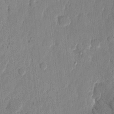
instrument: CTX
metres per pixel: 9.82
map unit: eHh
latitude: 13.2915
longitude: -69.1403
